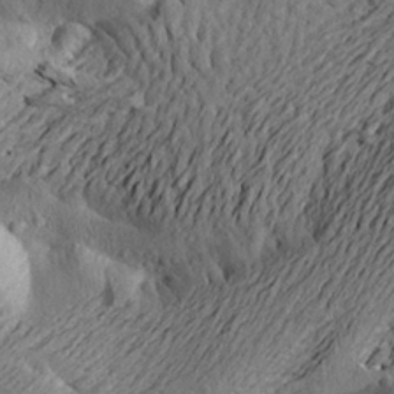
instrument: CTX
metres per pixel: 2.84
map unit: Aa
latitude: 21.3293
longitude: -149.2915
